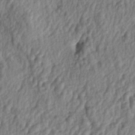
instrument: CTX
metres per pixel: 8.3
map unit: lAa
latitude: -5.8989
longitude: -124.4979
